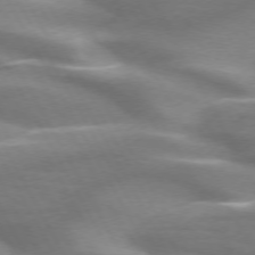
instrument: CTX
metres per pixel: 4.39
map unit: lApd
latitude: 72.1578
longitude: -50.2333
